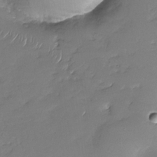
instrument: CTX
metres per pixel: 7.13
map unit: Nhu
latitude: -28.4629
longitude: -65.1970
